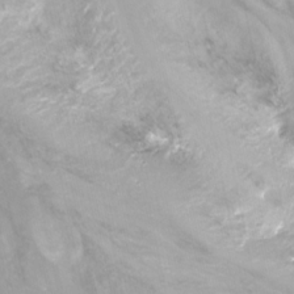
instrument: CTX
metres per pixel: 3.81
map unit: Ht
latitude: -16.1417
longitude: -41.9150
